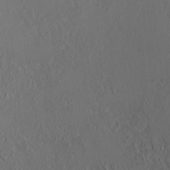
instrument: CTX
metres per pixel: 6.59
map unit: HNhu
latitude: 5.7639
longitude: 13.4643
